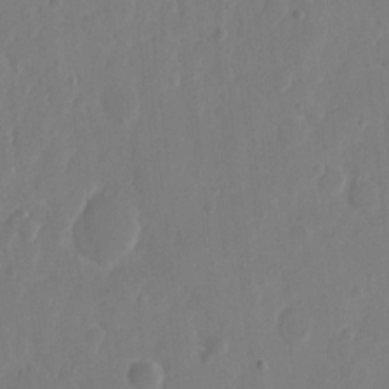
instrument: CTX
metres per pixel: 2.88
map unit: eHh
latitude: 10.1389
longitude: -67.9339
